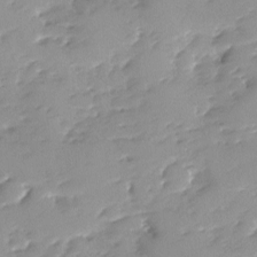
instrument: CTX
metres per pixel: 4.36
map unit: Ave
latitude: -8.4629
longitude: -117.3860
